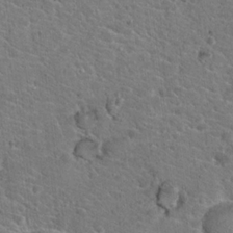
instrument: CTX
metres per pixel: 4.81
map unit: Hto
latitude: 19.2915
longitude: -33.6694
